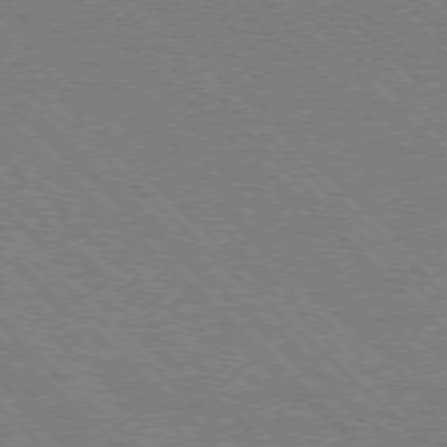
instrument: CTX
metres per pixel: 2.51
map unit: Ap
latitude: -77.4265
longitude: -65.8583
